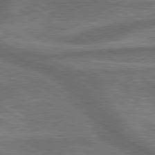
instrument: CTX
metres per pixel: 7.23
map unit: lApd
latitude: 79.8395
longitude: -171.6316
